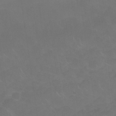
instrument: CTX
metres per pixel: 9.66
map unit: Nhu
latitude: 26.2712
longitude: -54.1389
